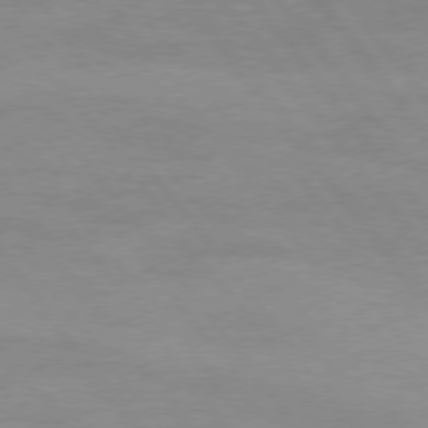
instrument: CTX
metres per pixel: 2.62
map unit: Hpe
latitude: 75.2726
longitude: -141.1970
